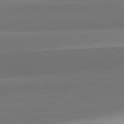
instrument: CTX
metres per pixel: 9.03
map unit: lApd
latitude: 82.2333
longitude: 151.2565
